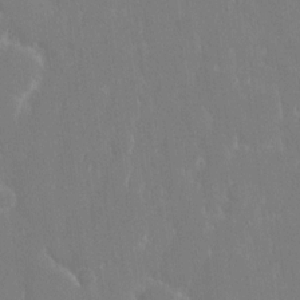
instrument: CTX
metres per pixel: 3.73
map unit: eHh
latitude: 14.4223
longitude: -72.2712
